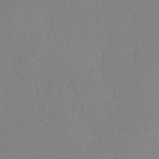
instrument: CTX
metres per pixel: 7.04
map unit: lHvf
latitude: -12.2929
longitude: -100.1389
